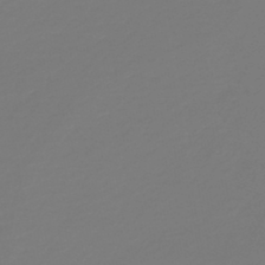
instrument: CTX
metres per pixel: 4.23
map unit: HNb
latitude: -46.5762
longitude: 55.0864
